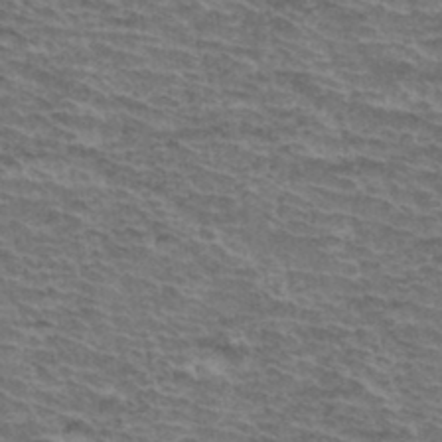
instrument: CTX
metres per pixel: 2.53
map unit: Hto
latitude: 37.0081
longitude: -43.8961
